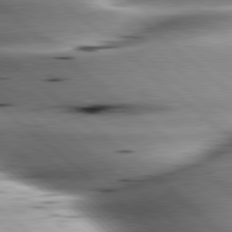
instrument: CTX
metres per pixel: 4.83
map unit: lApd
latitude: 80.0255
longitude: -143.3104
